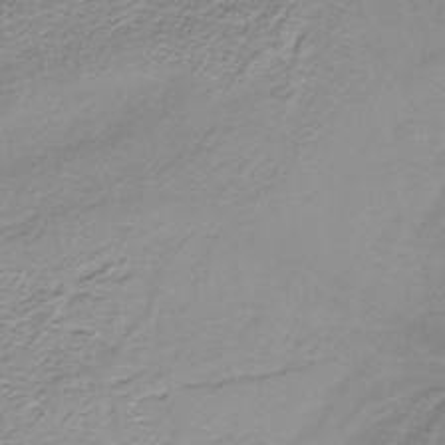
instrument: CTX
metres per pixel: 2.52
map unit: lHb
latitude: -36.5573
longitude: 58.8030
